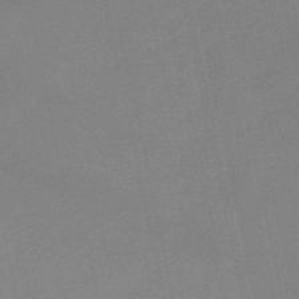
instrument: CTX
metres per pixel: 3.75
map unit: HNb
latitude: -52.6896
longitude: -49.7072
